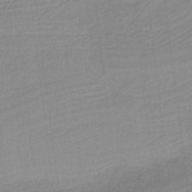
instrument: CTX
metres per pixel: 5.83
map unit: HNb
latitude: -36.9541
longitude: 56.1417
